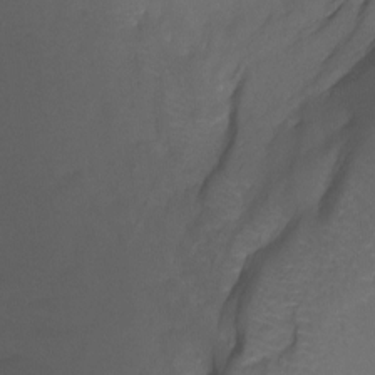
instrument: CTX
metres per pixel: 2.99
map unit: Hto
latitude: -7.6344
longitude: -49.9150
